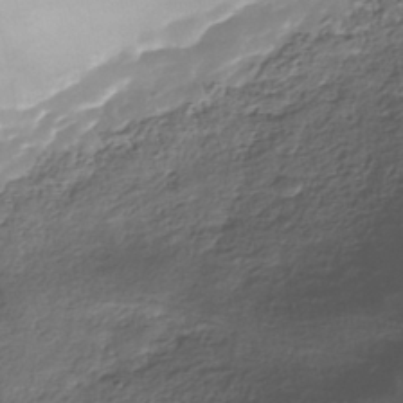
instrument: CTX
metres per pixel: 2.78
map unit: Nhe
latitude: -42.1227
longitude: -111.1781
